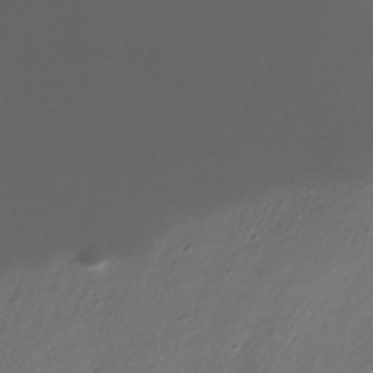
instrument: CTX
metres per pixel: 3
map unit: Hve
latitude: -31.8611
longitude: 91.1054
